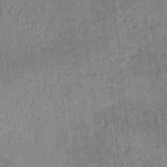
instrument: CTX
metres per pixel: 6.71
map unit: eHb
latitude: -34.8786
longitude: 79.1998
